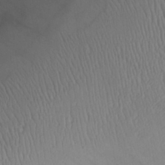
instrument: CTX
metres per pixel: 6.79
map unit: Aa
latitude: 28.4223
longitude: -135.7260
